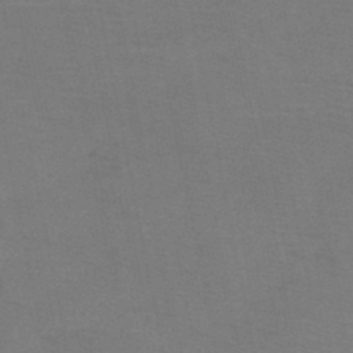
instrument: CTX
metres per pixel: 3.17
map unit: HNb
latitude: -46.2550
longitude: -47.4616
